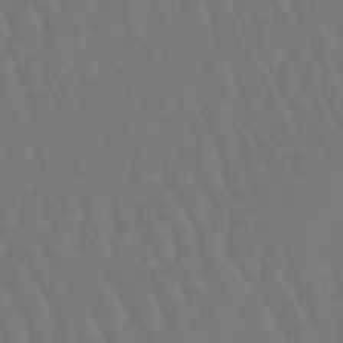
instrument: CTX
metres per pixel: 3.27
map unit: eHb
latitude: -46.5951
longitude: 79.0297
